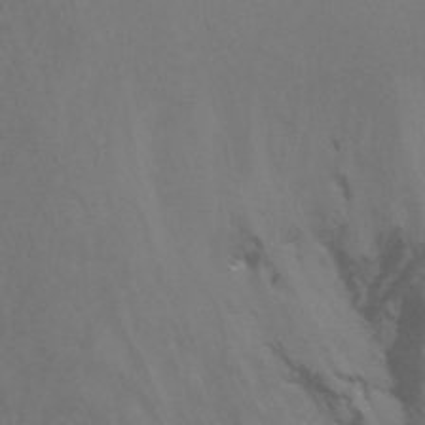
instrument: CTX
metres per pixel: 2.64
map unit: Nhu
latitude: -15.6155
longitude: -55.6883
